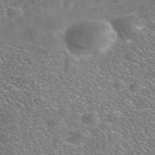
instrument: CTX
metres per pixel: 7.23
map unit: Nhe
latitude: -41.3887
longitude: -100.0822
